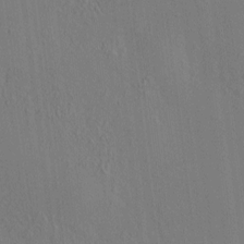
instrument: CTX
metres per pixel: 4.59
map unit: HNhu
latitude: 7.7261
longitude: 15.1054
